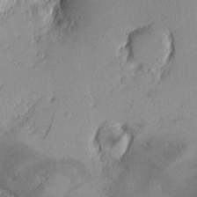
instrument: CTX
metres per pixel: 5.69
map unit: Hve
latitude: 2.5923
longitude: -121.4049
